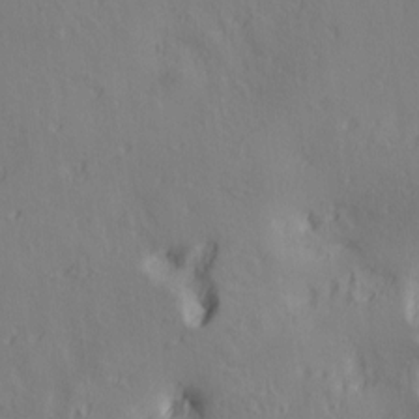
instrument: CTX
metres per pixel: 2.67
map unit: lAa
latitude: 5.4615
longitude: -114.3089
